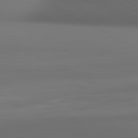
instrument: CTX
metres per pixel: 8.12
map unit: lApd
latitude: 80.9136
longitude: 136.3306
